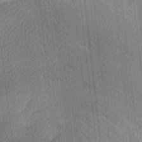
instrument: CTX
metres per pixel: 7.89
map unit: Ave
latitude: -9.0864
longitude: -123.3671
